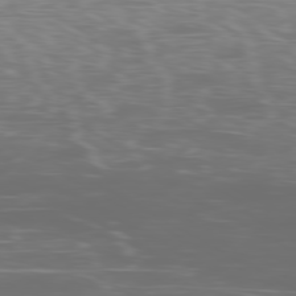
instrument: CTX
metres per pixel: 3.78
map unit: Ap
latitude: -79.6533
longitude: -74.4034
